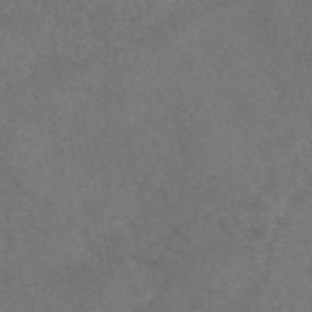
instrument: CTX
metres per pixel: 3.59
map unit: eAb
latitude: 47.8584
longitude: 109.6344
